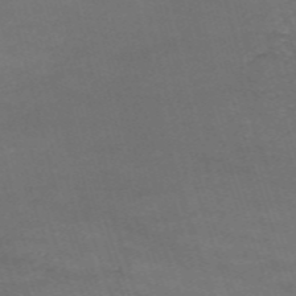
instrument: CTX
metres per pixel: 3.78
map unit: HNb
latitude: -54.2173
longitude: -37.1970
